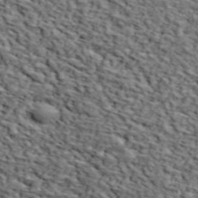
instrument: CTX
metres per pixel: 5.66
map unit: lHvf
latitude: 39.4804
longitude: -87.0836
